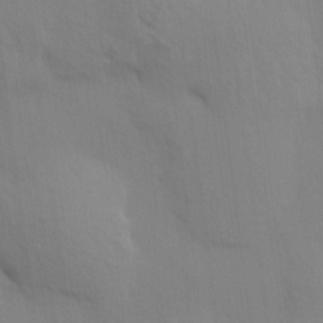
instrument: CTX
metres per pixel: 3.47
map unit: HNhu
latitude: 13.6883
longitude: 11.5210
